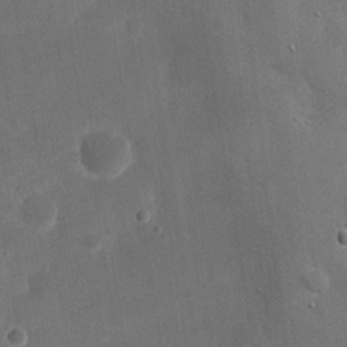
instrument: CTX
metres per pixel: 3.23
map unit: eHh
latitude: 20.1578
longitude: -67.3103
